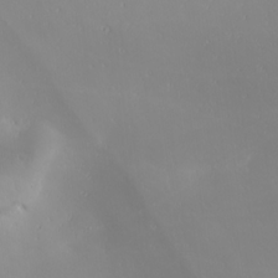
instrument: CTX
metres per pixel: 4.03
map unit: Ave
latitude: 20.1578
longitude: -137.9906
